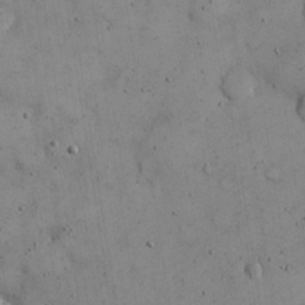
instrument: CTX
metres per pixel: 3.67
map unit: eHh
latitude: 21.8395
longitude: -65.7072
